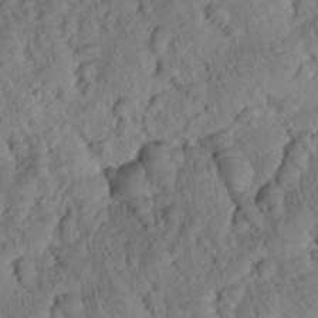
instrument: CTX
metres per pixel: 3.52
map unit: Htu
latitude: -0.0472
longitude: 175.6532
